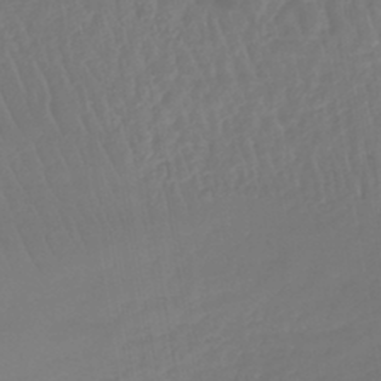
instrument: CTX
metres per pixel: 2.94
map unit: lHb
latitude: -42.8219
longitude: 67.2376
